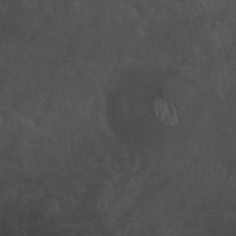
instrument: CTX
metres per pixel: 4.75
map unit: ANa
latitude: 42.2523
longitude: 54.3306
